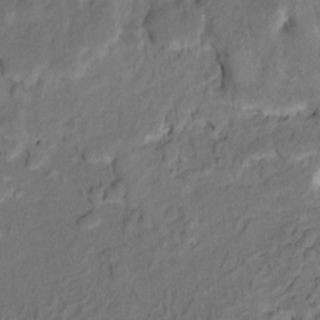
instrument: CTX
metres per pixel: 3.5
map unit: HNhu
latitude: 7.4426
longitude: -3.8394
